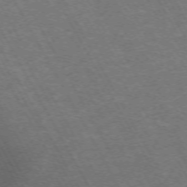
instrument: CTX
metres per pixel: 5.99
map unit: Hpe
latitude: -71.7667
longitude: 10.1606
